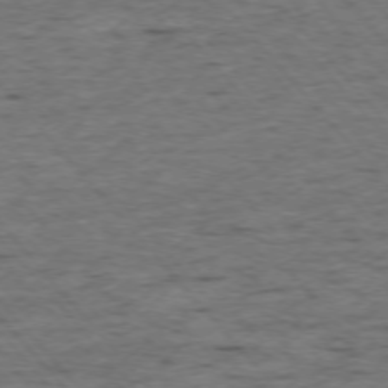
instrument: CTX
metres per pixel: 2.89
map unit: Ap
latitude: -75.6533
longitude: -90.0255
